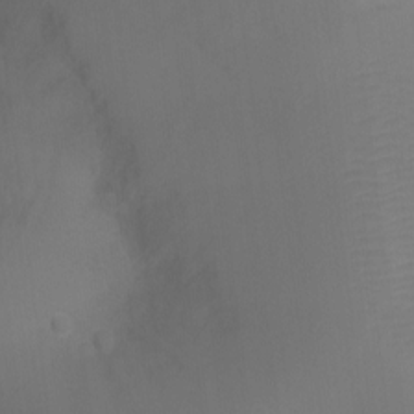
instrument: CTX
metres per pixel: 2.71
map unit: Ht
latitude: -3.4265
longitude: -27.7450
